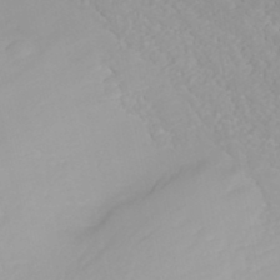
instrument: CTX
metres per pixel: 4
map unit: ANa
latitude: 37.9150
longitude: 23.5399
